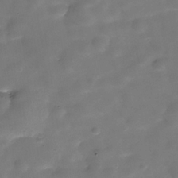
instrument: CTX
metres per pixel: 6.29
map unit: Hve
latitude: -30.7085
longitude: 93.2376
